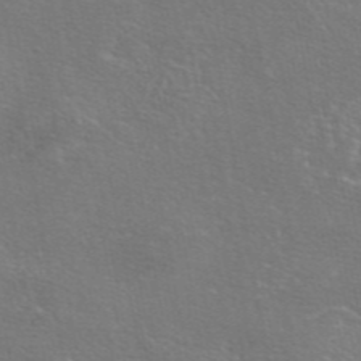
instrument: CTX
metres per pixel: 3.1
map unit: eAb
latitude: 46.4223
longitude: 106.2551
